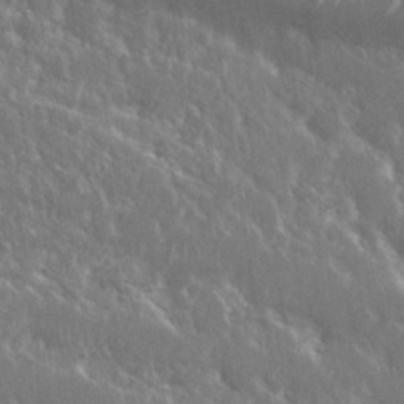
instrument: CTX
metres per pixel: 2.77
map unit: Nhu
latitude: 25.5560
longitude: -59.7450
